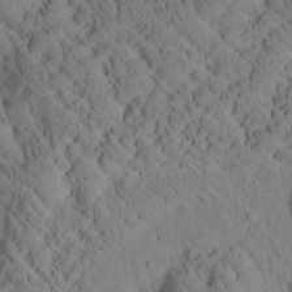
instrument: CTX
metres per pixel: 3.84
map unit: Htu
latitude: 1.1025
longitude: 176.3306
